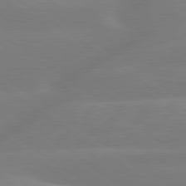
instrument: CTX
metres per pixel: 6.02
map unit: lApd
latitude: 79.4238
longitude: -149.2726
